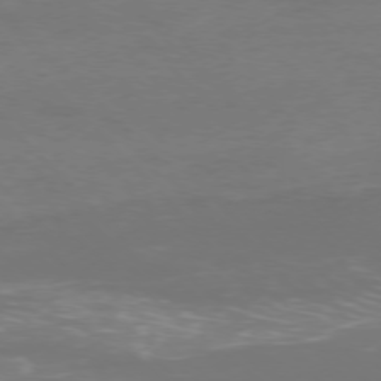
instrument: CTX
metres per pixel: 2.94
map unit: Ap
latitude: -77.0864
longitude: -80.5168
